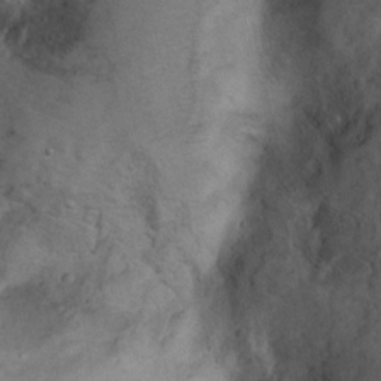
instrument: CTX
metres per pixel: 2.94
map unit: Hto
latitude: 8.4034
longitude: -35.6882
